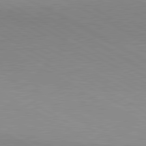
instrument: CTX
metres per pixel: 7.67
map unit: lApd
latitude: 80.7246
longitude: 150.3306
